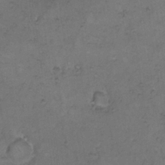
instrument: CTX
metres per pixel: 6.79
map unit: Hto
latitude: 9.5371
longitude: -60.3845
